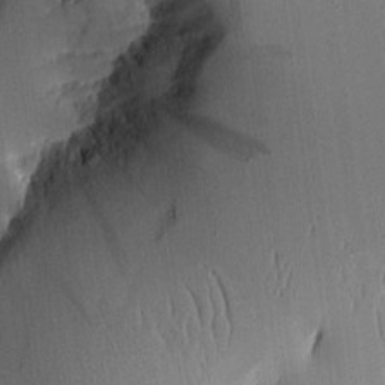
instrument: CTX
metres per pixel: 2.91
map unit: Aa
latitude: 11.1592
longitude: -128.0633
